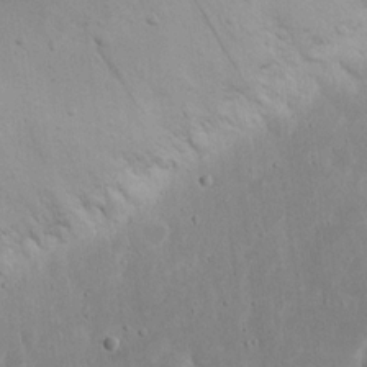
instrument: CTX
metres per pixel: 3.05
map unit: eHh
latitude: 17.1592
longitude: -72.1200
